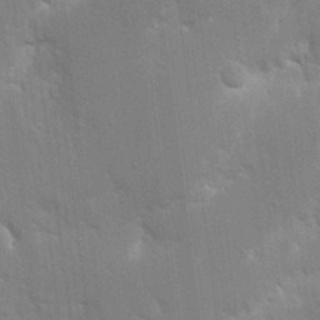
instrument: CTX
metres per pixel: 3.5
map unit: Nhu
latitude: 16.8947
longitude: -74.9136
